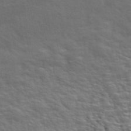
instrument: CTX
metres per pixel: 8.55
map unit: ANa
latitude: 47.7261
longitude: -76.5356
